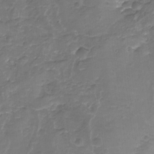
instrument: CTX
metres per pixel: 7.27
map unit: Nhu
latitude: -19.1620
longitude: -56.5734
